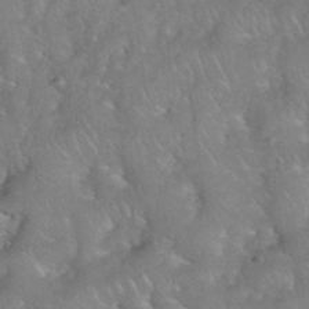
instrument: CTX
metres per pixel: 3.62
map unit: eHh
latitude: 39.8205
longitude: -58.6113
